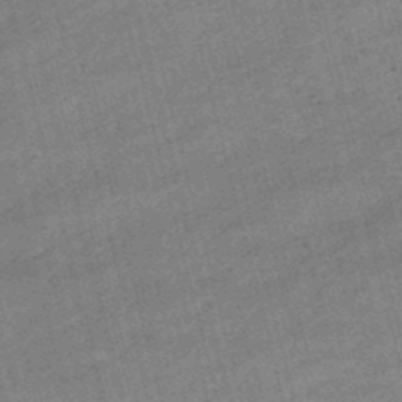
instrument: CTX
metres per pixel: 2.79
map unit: lHb
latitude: -48.3307
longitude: 76.7085
